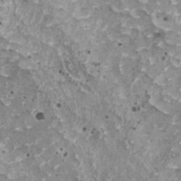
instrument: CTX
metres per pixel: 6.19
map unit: HNhu
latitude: 2.4412
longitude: 5.1998
